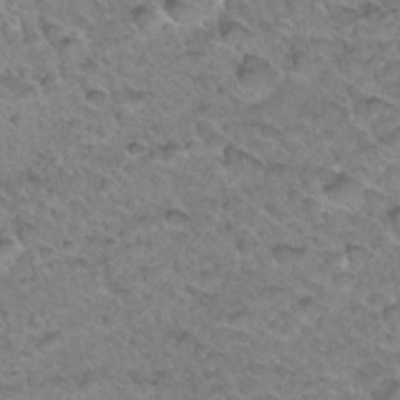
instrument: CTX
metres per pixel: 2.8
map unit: Hto
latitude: 34.2900
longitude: -48.2334
